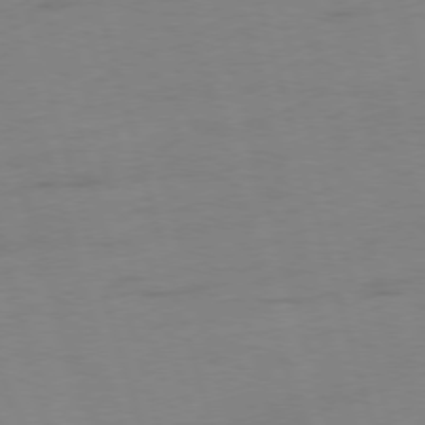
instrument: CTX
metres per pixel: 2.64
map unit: Ap
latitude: -75.8423
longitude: -73.8206
